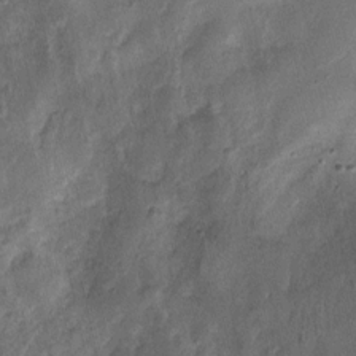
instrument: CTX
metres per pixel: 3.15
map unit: Nhu
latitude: 3.4426
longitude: -16.3467
